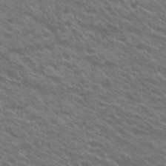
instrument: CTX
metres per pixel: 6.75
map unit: Hto
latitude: 22.9892
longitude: -37.6316
